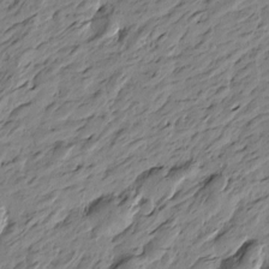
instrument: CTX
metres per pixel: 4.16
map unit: Htu
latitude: -4.8219
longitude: -178.3845
